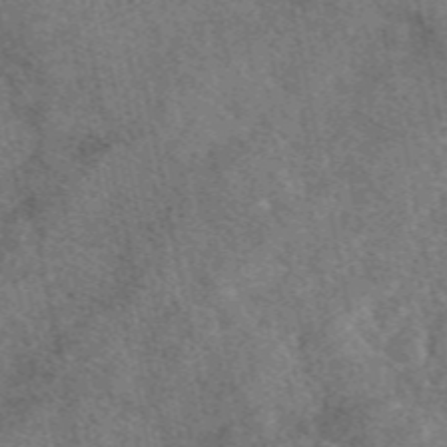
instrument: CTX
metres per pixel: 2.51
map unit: eAb
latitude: 48.2522
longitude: 109.4454
